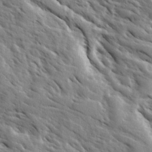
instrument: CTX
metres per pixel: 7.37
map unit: Ave
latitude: 16.6113
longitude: -130.6491
